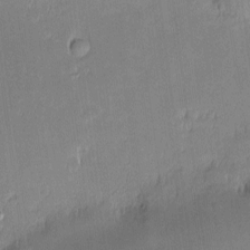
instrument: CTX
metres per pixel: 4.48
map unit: eHh
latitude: -2.1227
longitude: -83.9150
